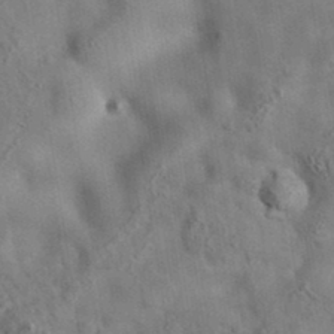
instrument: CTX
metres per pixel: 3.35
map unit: eAb
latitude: 34.8758
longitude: 110.3306
